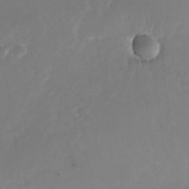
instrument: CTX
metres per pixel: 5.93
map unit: Nhu
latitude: -25.9745
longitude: -72.9136
